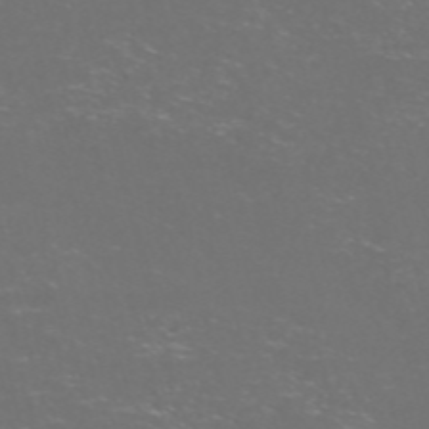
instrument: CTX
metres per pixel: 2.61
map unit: Nve
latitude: -57.6344
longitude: 52.3495
